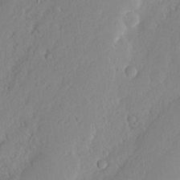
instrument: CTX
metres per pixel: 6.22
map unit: eHh
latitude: 2.7435
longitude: -77.4237
